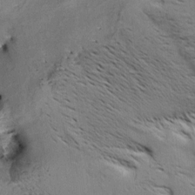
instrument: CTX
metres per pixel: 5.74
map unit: Aa
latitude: 9.0459
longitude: -142.2901
